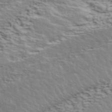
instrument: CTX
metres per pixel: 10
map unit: ANa
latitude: 40.7246
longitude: 30.1606
